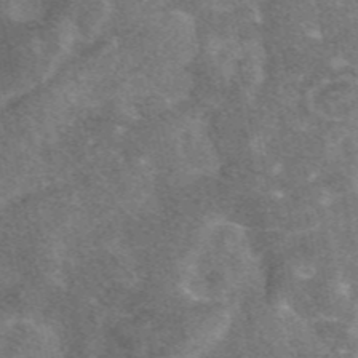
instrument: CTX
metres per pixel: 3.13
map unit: eAb
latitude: 47.5183
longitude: 118.8975
